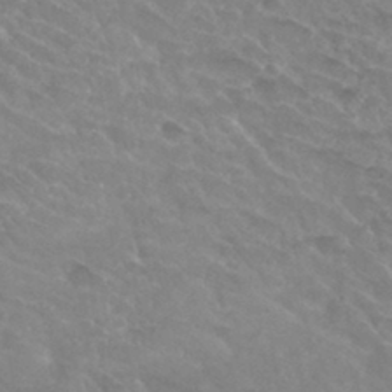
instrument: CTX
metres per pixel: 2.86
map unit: Hto
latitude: 31.8584
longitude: -47.7828
